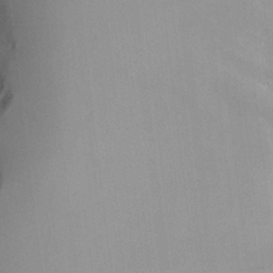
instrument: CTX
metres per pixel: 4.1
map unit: Aa
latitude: 20.6113
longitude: -144.8002
